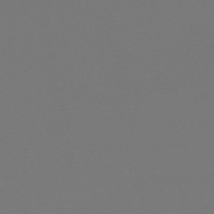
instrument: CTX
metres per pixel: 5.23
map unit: HNb
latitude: -47.0864
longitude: -44.2900
